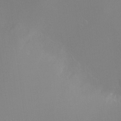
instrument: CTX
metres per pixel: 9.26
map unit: Ht
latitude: -9.8422
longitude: -29.1025
